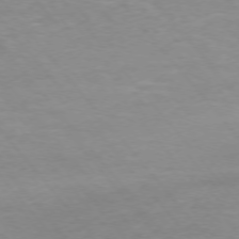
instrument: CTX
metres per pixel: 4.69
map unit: Ap
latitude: -75.8045
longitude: -88.7436
